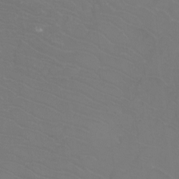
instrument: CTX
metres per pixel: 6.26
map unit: Htu
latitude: -12.5952
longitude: -71.0458
